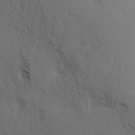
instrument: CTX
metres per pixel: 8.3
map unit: Hve
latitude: 2.2900
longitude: -123.9528
